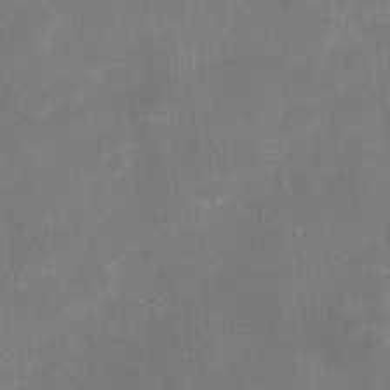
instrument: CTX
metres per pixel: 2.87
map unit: eHh
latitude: 20.1389
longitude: -67.7638
